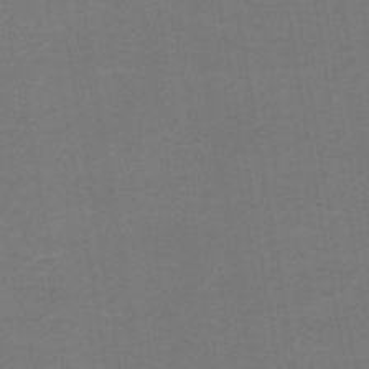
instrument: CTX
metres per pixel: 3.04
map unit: HNb
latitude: -45.2565
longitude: 51.9367
